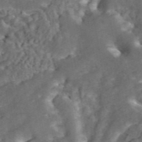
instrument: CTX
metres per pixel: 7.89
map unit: ANa
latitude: 45.2348
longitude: 39.0108
